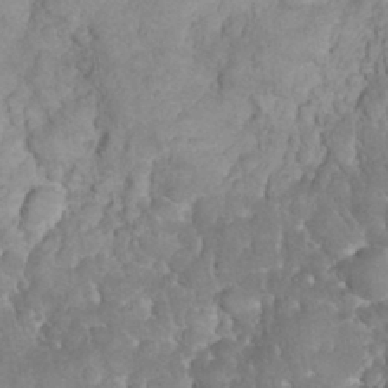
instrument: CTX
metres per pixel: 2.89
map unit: eHh
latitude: 32.0633
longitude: -64.5357
